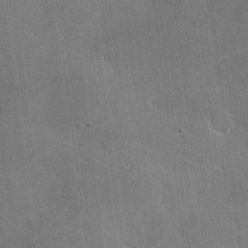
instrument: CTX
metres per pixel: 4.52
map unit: lHvf
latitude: -9.3132
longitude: -101.1592
